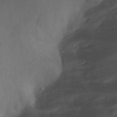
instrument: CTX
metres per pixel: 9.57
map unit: Nhu
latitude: -8.4440
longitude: -67.1781
